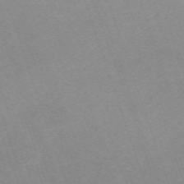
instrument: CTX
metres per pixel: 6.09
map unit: eHh
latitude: -64.8408
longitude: 50.3117
